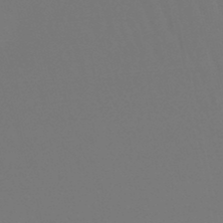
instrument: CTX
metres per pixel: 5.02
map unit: lHb
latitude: -47.6344
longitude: 64.7274
